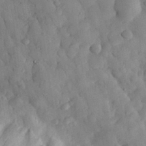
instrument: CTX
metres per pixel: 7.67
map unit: eHh
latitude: 30.5924
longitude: -72.7436
